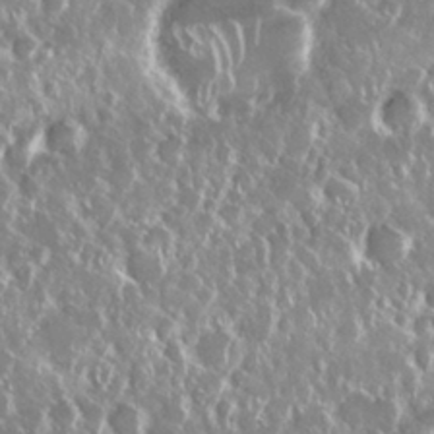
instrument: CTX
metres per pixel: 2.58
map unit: Nhu
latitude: 28.8002
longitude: -61.9906
